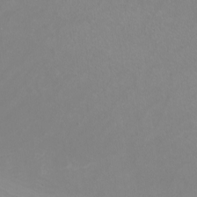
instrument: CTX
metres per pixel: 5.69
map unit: Nhu
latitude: -7.3509
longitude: -76.2144
